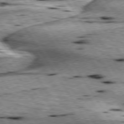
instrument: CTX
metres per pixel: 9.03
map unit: lApd
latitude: 76.0444
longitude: -59.9528
